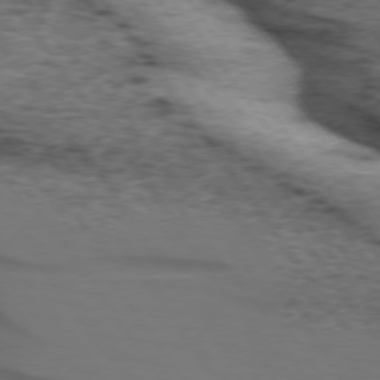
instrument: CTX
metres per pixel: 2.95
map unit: lApd
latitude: 73.8395
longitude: -75.8772
